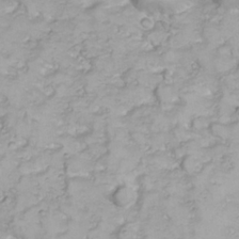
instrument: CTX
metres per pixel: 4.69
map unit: Nhu
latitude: 23.2537
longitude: -60.5357
